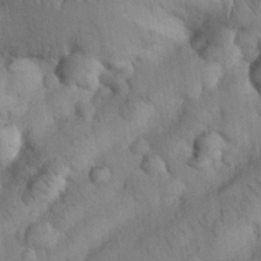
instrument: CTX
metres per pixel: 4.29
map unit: Nhu
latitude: 26.4034
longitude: -72.1200
